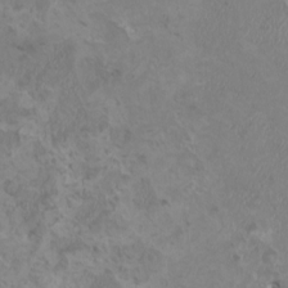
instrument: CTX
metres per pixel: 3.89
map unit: HNhu
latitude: 3.0836
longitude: -2.4601
